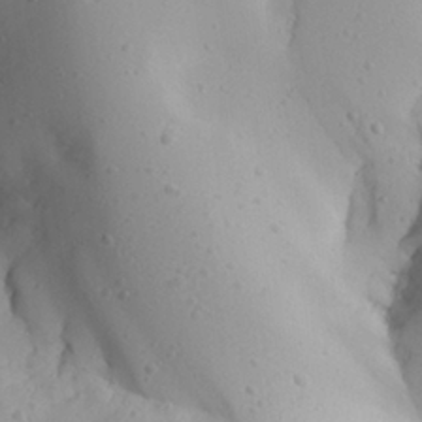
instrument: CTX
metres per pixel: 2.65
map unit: Aa
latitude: 27.5371
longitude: -128.6301
